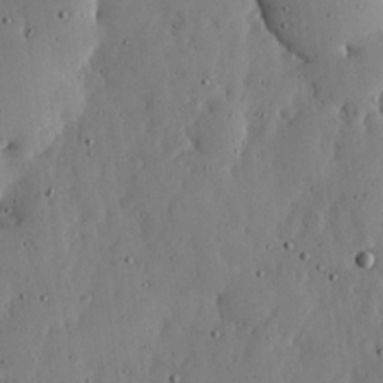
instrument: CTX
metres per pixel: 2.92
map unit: lHvf
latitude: 19.0836
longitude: -114.6679
